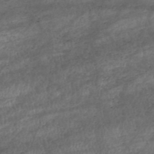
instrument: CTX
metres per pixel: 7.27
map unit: HNhu
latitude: -47.5588
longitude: 28.5385
